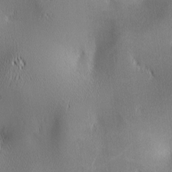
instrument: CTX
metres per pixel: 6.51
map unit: lAa
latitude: 2.0255
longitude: -117.4049
